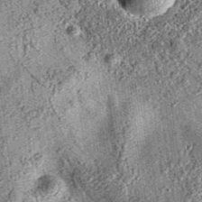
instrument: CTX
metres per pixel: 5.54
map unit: eAb
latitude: 36.0444
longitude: 109.4265
